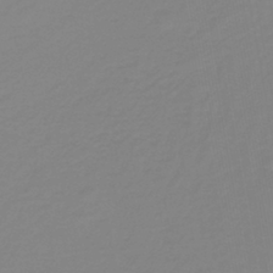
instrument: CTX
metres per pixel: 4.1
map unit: lHb
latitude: -41.0864
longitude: 63.8044
